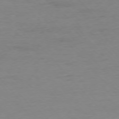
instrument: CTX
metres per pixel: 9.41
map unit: Ap
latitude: -76.9920
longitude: -83.5749
